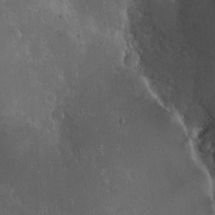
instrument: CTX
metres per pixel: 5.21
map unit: lAvf
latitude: 8.4790
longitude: 169.0486
